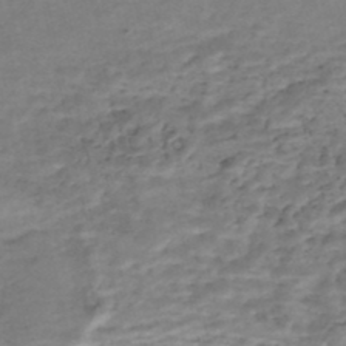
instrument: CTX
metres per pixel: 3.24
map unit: Nhe
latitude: -47.8422
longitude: -171.5182
